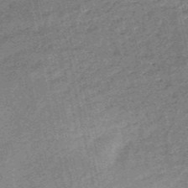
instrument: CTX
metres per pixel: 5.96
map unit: HNb
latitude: -53.4454
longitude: -48.8569
